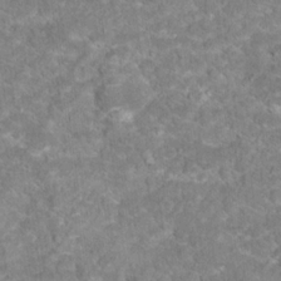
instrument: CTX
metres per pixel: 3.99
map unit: Hto
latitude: 18.1577
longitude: -35.9528
